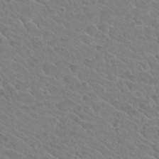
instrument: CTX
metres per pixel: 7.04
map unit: Hto
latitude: 26.4979
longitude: -36.1200
